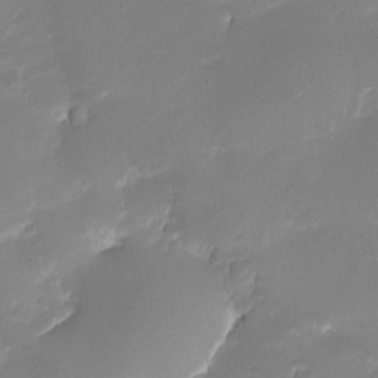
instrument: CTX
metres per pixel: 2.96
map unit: eHh
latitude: -5.8422
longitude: -77.9717
